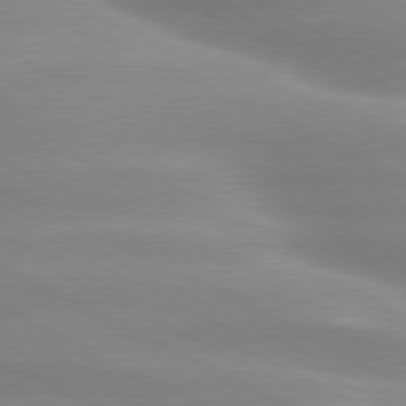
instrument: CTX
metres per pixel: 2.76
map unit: lApd
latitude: 79.6505
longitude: -120.3845
